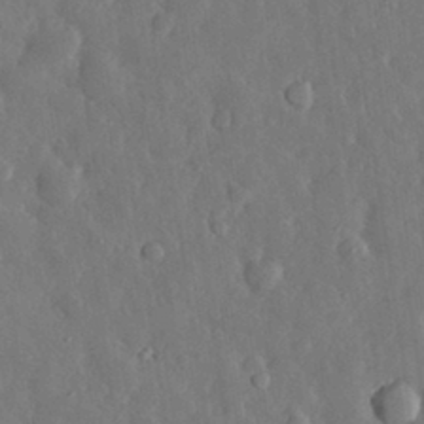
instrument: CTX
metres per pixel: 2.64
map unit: eHh
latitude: 30.8758
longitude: -78.2334
